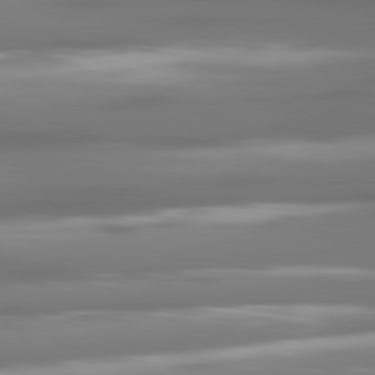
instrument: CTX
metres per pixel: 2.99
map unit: lApd
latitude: 80.9892
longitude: -138.7057
